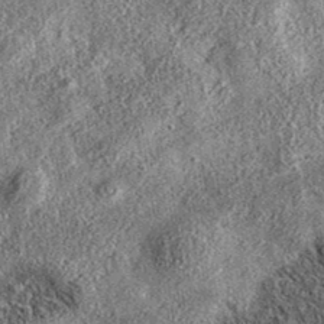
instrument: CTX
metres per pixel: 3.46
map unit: eAb
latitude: 36.6112
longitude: 108.9542
